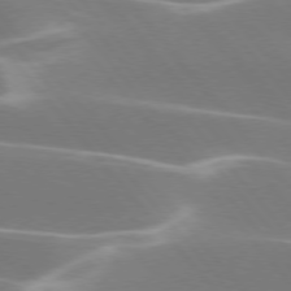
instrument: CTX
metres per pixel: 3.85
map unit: lApd
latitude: 75.6127
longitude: -63.5749
